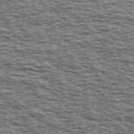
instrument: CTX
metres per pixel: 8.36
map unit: Ave
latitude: 38.8569
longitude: -112.9325
